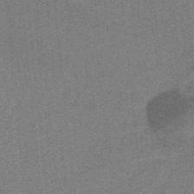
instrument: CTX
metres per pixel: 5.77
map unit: lHb
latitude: -39.1620
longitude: 53.7477
